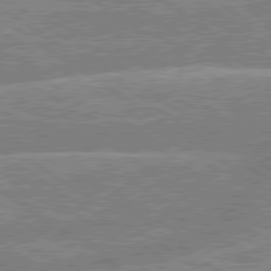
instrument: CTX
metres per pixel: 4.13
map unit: lApd
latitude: 79.3860
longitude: -157.8394
